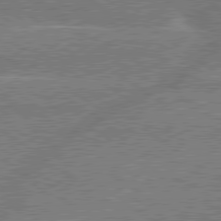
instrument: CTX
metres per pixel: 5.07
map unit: lApd
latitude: 79.5749
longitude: -145.0269
